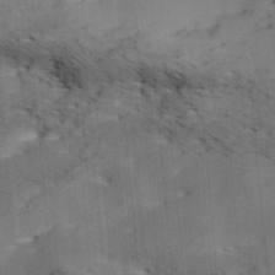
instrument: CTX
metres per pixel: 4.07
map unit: Hve
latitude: 31.7828
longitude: 148.8219
